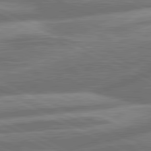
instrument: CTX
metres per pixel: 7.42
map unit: lApd
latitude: 81.0647
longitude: -167.6127
